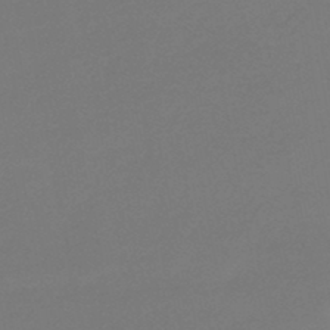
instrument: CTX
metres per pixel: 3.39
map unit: eHb
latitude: -46.8219
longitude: 85.8989
